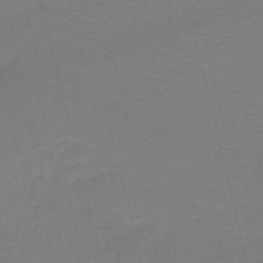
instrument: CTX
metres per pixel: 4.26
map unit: HNb
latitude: -50.6896
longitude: -41.7827
